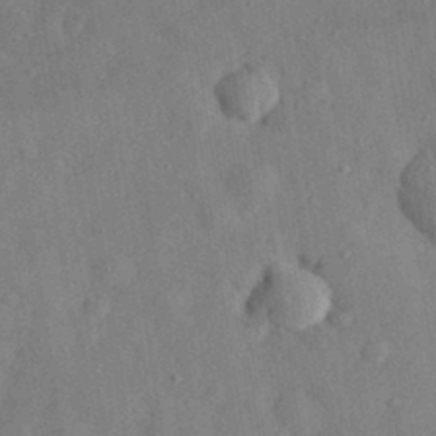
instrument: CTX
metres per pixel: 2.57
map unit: eHh
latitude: 29.5938
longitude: -76.5168
